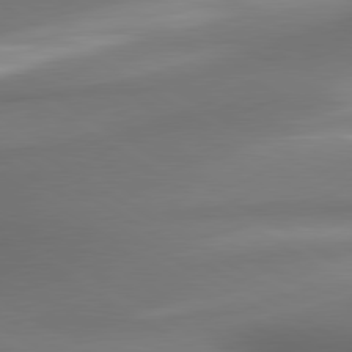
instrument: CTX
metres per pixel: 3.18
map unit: lApd
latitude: 80.0255
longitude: 178.8786
